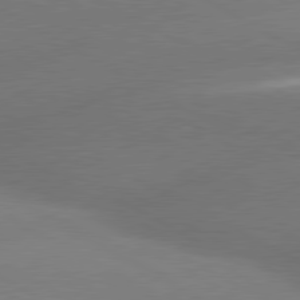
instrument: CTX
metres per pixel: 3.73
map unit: lApd
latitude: 80.2711
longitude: -150.3845
